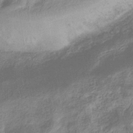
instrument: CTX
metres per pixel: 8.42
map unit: eHb
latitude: -32.4440
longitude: 74.4629
